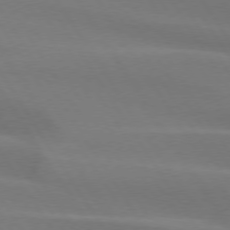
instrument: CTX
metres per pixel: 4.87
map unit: lApd
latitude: 75.0081
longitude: -66.4790
